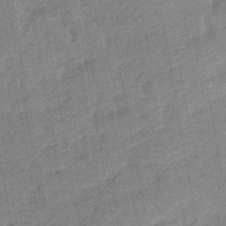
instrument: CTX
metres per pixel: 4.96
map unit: lHb
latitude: -43.3509
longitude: 80.3118
